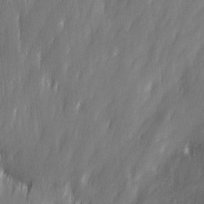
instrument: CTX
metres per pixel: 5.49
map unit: Ave
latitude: 9.7828
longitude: -105.7261
